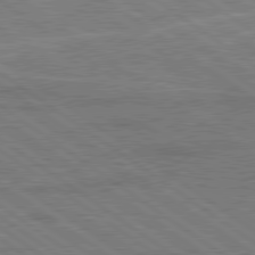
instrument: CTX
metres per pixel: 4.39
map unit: lApd
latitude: 79.4805
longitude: 166.4440
